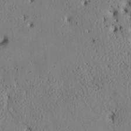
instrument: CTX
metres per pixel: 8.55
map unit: Htu
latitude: 2.9702
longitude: 147.8989
